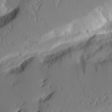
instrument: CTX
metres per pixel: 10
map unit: Aa
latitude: 11.8395
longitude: -126.7435
